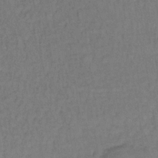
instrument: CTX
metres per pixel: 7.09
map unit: lHb
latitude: -35.0864
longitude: 65.1054
